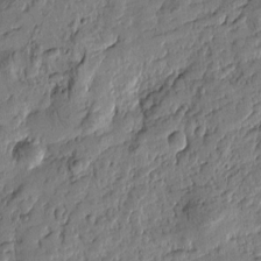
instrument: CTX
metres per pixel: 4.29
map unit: Htu
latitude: -0.6897
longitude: -176.4034
